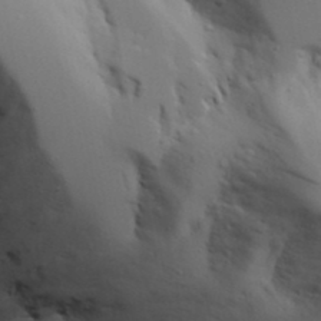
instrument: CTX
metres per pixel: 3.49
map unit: Aa
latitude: 18.5734
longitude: -125.8772
